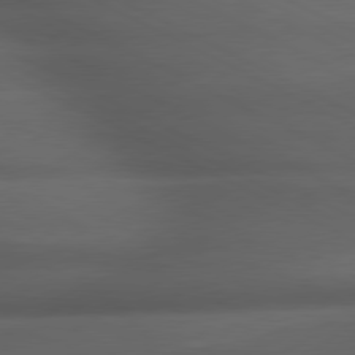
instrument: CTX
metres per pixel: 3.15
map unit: lApd
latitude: 79.4427
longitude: -120.8758
